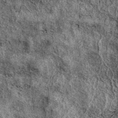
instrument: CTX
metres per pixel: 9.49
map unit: eAb
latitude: 37.6127
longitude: 106.0472
